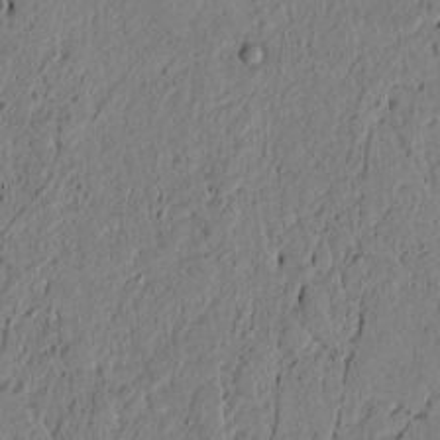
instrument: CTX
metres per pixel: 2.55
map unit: lAvf
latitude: 4.8758
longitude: 165.1620
